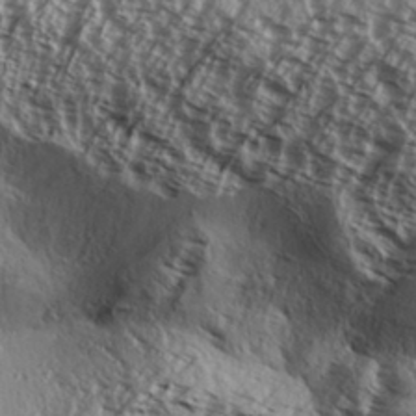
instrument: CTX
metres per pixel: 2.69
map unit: Aa
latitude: 31.8017
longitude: -137.9150
